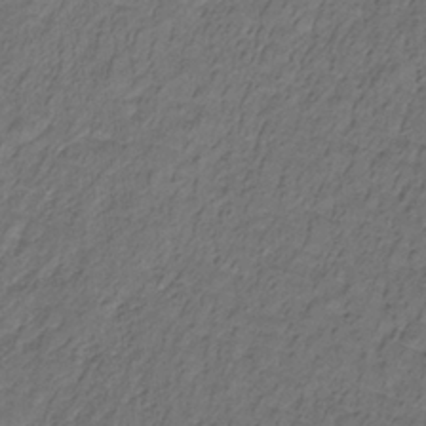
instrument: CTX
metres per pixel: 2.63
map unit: lHb
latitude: -32.2362
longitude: 65.9745
